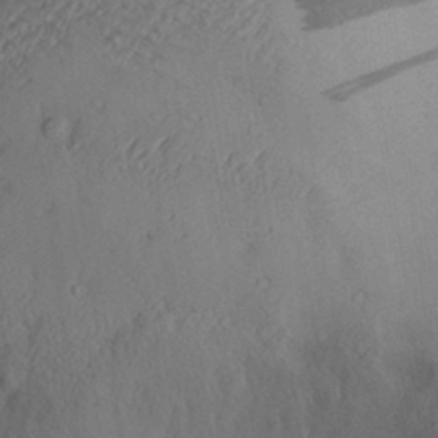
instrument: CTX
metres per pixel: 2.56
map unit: Aa
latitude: 29.9717
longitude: -133.9150
